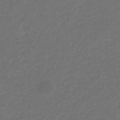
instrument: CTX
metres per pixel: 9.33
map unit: eHb
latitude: -32.1795
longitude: 70.0472
